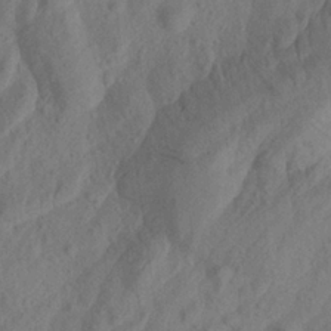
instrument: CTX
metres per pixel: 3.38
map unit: Aa
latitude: 23.7261
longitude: -143.5749
